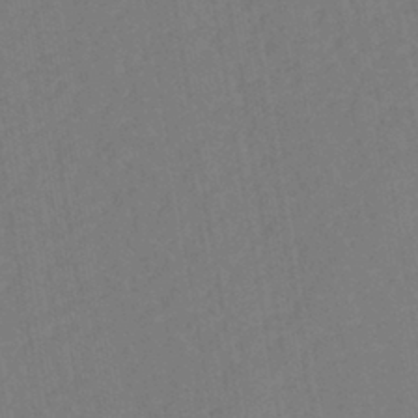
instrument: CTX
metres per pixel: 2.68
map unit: eHh
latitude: -42.7652
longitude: -31.9528
